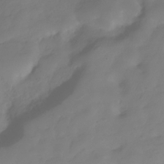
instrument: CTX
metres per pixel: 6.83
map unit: Hve
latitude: -31.4454
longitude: 89.8989
